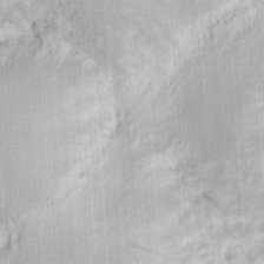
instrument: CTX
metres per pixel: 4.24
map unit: eHh
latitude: 7.2726
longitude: -75.9717
